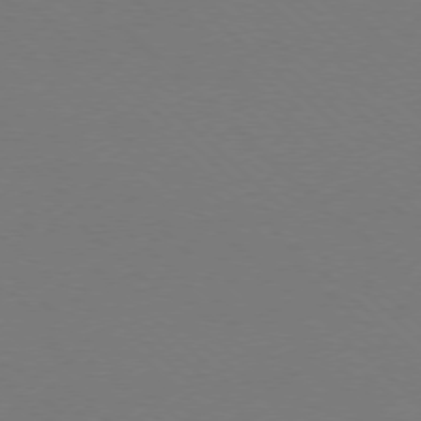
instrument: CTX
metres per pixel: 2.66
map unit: Ap
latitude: -78.0850
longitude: -91.6505
